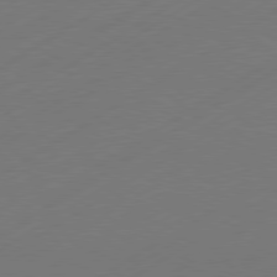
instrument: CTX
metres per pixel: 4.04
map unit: Hpe
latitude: -80.9731
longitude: 15.3510
